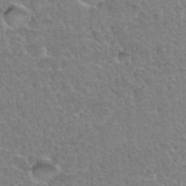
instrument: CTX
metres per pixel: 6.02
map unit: Hto
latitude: 35.5560
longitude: -46.8758
